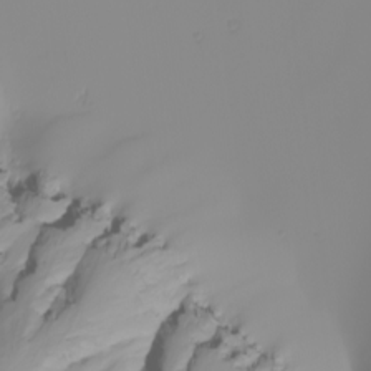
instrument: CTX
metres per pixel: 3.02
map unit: Nhu
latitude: -5.1620
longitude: -94.1011
